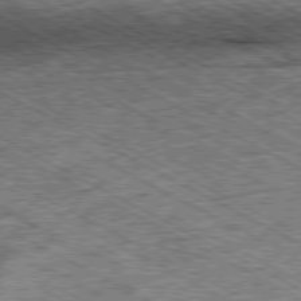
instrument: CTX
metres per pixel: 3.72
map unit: Ap
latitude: -80.3684
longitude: -78.3656
